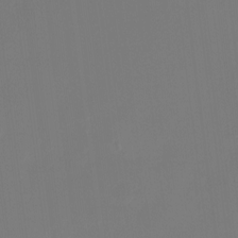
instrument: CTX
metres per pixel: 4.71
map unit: Htu
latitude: -13.7478
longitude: -48.6302
